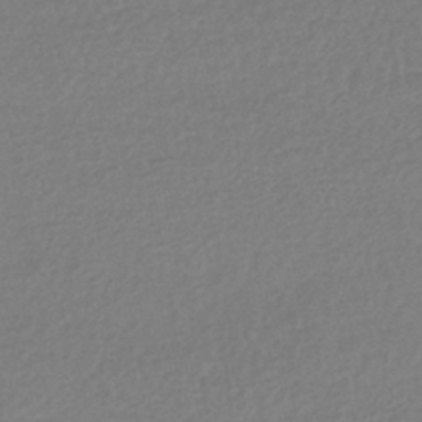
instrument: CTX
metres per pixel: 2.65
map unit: HNhu
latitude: -42.5762
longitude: 97.2754
